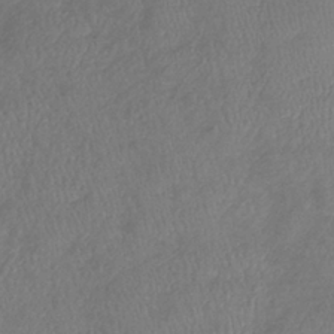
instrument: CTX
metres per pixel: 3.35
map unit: lHb
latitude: -39.1053
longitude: 74.0283
